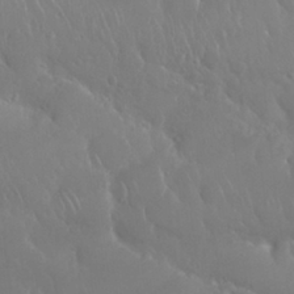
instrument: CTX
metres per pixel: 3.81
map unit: Nhu
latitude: 24.6301
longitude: -61.5560
